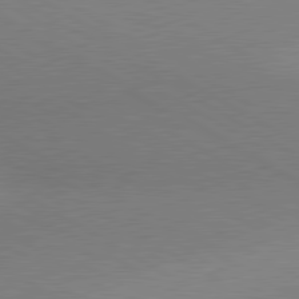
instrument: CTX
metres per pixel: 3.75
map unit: lApd
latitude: 80.4223
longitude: 125.8989
